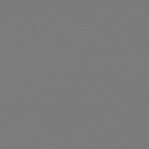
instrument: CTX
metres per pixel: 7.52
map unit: Hpe
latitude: 76.4790
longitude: -138.1389
